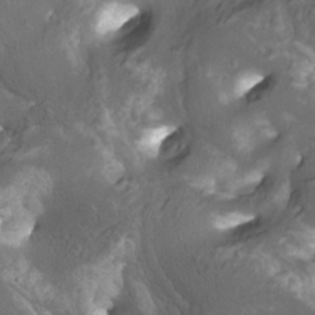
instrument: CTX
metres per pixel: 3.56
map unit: Htu
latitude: -10.5952
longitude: -74.4034
